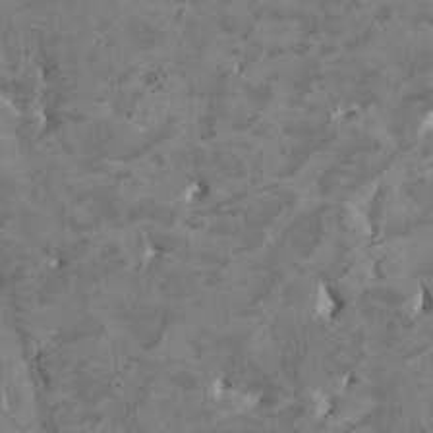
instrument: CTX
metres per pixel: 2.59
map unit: HNhu
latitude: 3.1214
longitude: -3.4615
